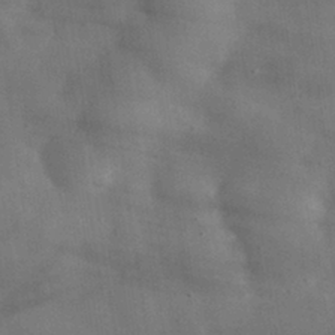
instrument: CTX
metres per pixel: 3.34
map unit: eHh
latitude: 30.2523
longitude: -72.4223
